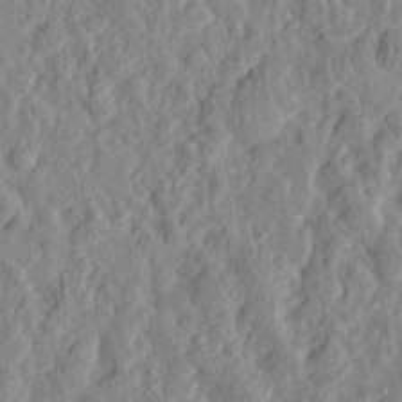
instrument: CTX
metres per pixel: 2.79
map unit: eHh
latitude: 28.2522
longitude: -76.5923
